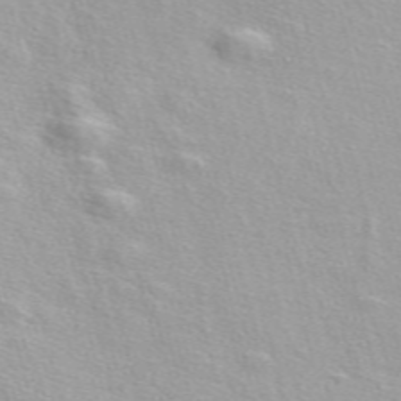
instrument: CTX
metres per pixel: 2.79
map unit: ANa
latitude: 51.7827
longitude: -71.3859
